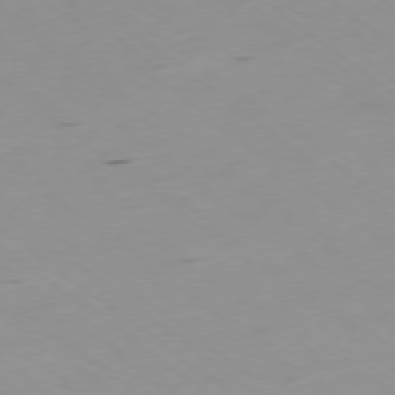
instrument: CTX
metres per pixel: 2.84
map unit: Ap
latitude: -77.2943
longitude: -72.1389
